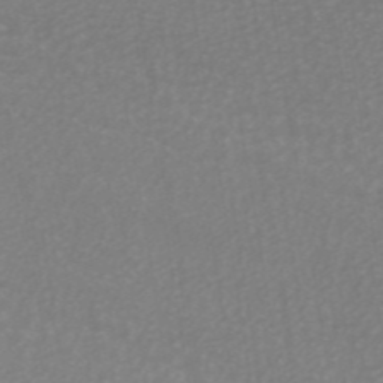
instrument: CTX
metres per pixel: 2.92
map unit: ANa
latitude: 44.7813
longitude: 27.8422
